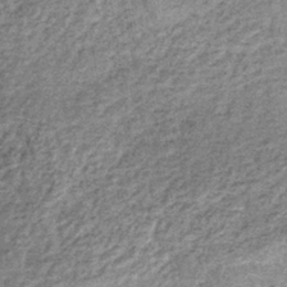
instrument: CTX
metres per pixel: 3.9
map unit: lHb
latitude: -36.7652
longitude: 65.8612
